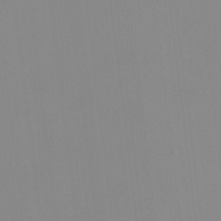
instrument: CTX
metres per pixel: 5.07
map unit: HNhu
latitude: -1.3321
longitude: -6.4790
